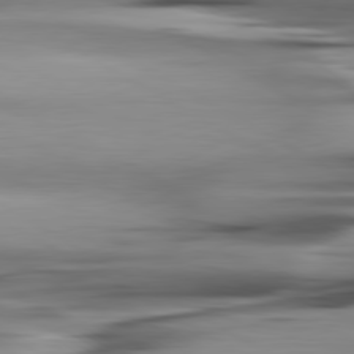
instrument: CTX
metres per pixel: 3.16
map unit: lApd
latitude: 80.4790
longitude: -122.2334
